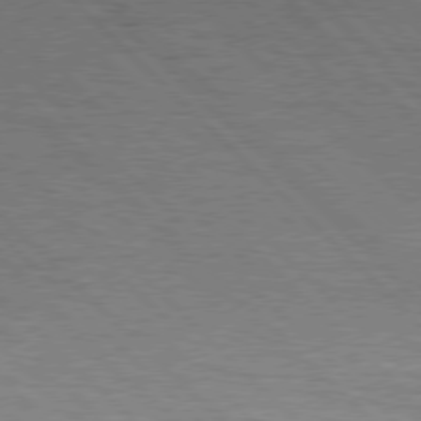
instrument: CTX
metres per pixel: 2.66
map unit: Hpe
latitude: 76.9324
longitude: -127.6127
